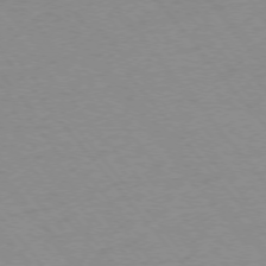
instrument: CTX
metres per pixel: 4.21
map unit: Ap
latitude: -76.0094
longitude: -87.2537
